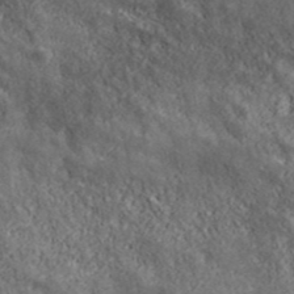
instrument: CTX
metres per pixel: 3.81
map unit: ANa
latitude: 43.2915
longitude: -87.7827
